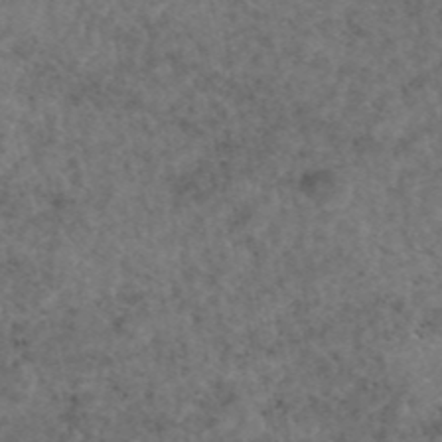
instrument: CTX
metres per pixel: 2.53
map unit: eAb
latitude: 45.6505
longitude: 115.0108
